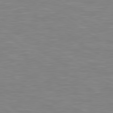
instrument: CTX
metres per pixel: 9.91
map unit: Hpe
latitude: 79.3671
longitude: -127.4993
